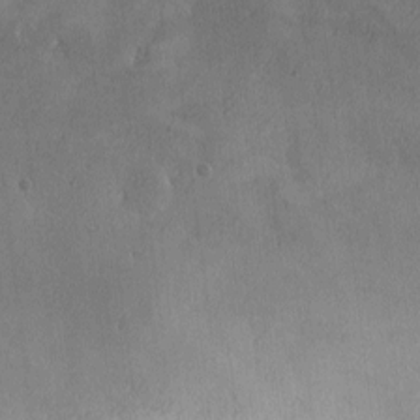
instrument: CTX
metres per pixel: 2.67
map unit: Hve
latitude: 2.5734
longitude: -121.3671
